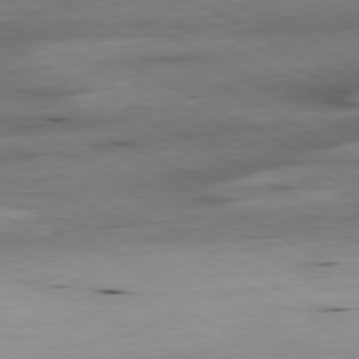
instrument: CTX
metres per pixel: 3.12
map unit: Ap
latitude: -80.6330
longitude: -83.4993
